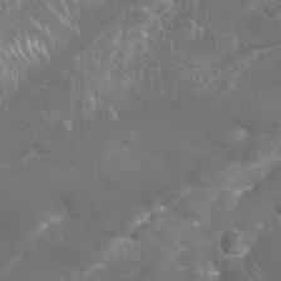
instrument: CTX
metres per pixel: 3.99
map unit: Nhu
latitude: 26.7435
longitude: -61.0647
